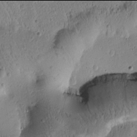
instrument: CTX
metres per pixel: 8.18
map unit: Htu
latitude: -2.0094
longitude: 171.3132
